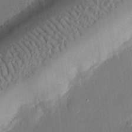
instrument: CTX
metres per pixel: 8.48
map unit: eHh
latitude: 27.2537
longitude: -82.1577
